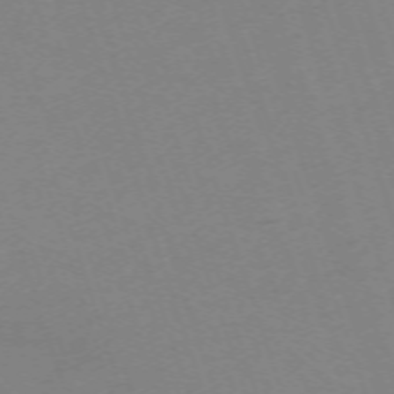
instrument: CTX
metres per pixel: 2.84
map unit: Nhu
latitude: -68.0094
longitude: 37.6532
